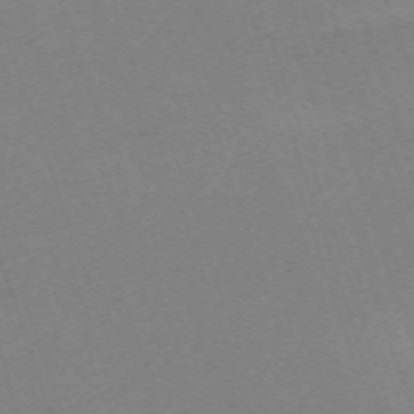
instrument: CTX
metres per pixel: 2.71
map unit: Nhu
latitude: -68.1038
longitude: 37.8989
